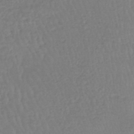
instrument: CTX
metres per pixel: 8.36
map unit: HNhu
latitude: -47.3509
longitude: 96.1417
